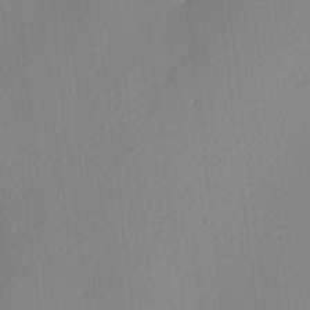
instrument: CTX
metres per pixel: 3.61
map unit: Ave
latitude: 3.1781
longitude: -114.3656
